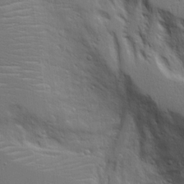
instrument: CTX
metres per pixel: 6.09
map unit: Aa
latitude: 19.0647
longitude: -125.6882
